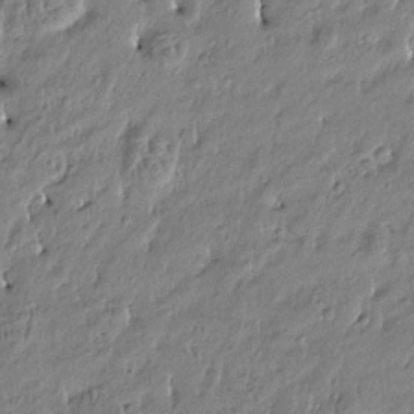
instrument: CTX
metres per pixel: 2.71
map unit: Htu
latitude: -4.8219
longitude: 176.7841
